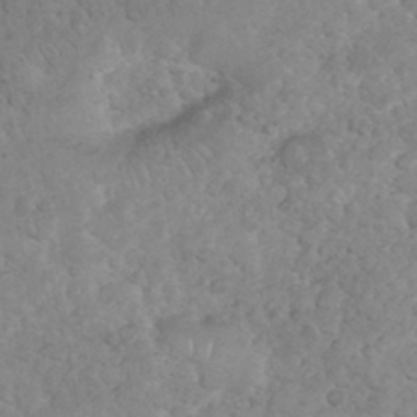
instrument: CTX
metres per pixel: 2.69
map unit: eHh
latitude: 35.0647
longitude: -64.5357
